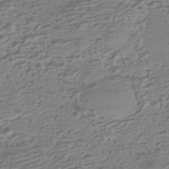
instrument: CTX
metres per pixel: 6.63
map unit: HNhu
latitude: -42.2361
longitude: 100.7085
